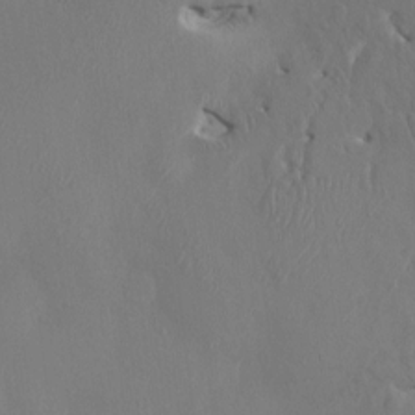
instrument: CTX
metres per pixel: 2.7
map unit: HNhu
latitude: 7.3104
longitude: -6.2900
